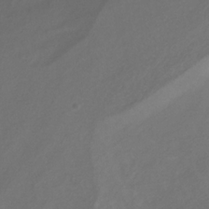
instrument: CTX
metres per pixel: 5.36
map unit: eHb
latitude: -30.7652
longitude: 63.5966
